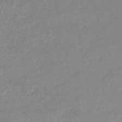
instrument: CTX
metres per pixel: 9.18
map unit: lHb
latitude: -44.4818
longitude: 72.2928
